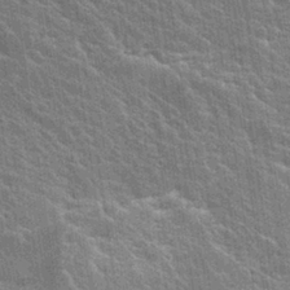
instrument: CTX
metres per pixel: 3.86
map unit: Hto
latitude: 24.3845
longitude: -43.3482
